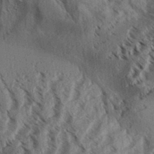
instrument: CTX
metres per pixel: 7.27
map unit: Aa
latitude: 31.6316
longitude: -138.5735
